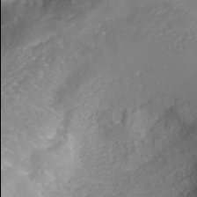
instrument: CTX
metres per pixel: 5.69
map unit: ANa
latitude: 40.4978
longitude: 22.0094
